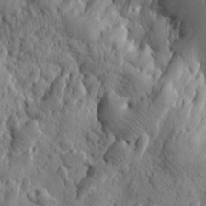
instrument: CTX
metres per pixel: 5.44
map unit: Htu
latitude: 2.2144
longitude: 178.3306
